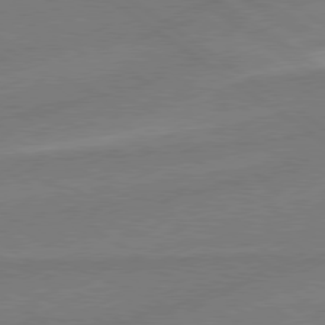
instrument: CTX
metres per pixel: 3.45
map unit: lApd
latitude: 78.9325
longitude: -142.9514
